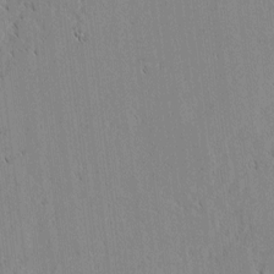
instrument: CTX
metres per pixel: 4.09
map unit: lAvf
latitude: 1.6694
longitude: -107.1970
